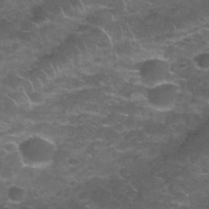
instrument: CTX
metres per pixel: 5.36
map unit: Nhu
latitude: 27.7450
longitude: -61.3859
